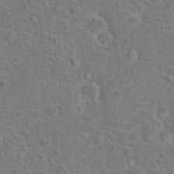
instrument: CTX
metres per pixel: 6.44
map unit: Hto
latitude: 17.6694
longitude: -42.3278
